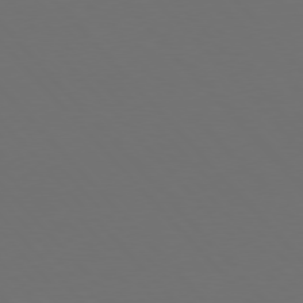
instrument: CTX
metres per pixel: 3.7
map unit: Hpe
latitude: 76.5168
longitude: -168.9325
